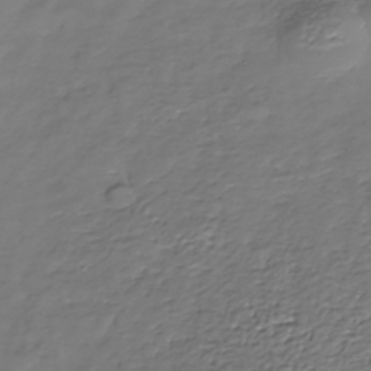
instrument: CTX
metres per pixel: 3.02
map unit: Nhe
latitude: -37.5210
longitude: -86.5923
